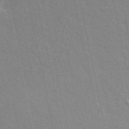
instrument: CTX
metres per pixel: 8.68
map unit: ANa
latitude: 49.3671
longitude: -79.2537
